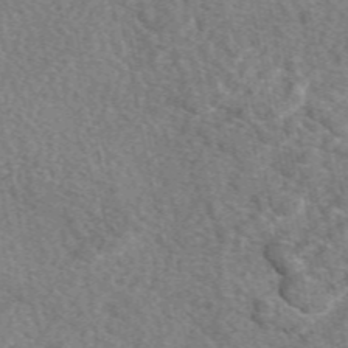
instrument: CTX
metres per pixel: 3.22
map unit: eAb
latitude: 49.8961
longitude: 112.7085
